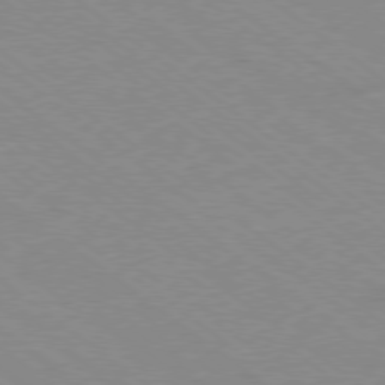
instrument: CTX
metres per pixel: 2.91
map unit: Ap
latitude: -78.9919
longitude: -99.7827
